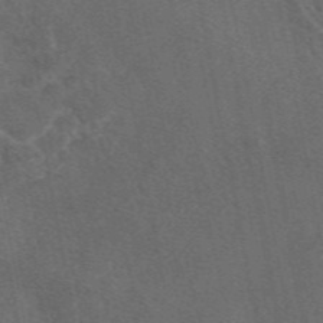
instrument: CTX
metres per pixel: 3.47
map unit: eAb
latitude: 46.5924
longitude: 108.6141
